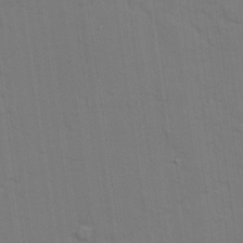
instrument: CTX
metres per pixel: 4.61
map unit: lAvf
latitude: 27.6127
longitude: -108.8380
